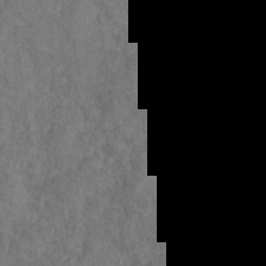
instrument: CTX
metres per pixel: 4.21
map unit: HNhu
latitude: -29.0109
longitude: 73.5021
